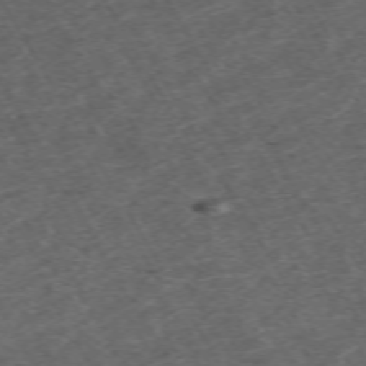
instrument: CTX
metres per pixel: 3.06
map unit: Hpe
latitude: -70.6519
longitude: 17.3510
